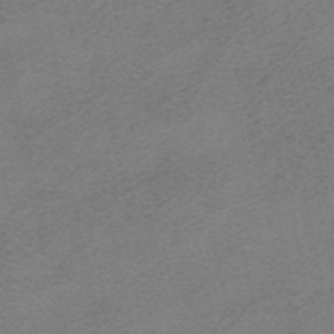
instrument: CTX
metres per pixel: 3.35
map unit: HNhu
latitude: -40.6896
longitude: 104.1417
